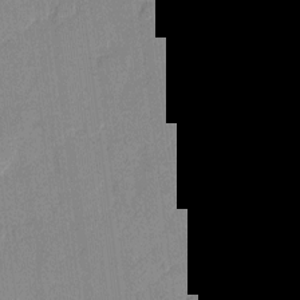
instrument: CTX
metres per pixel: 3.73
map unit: eHh
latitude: 7.4993
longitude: -66.7813
